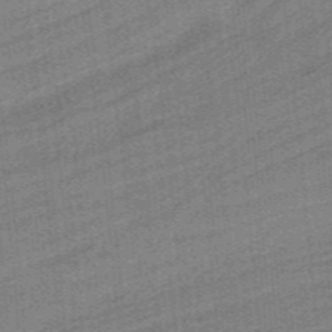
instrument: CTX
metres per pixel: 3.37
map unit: HNb
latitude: -38.4818
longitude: 53.7099
